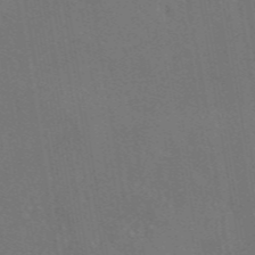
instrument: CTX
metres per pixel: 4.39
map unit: eAb
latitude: 46.8569
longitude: 109.4832
